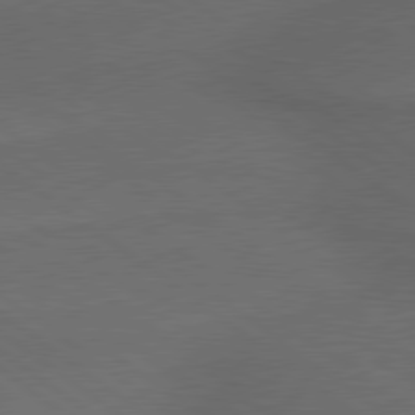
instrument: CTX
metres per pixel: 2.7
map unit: lApd
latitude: 79.4238
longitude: -176.9891
